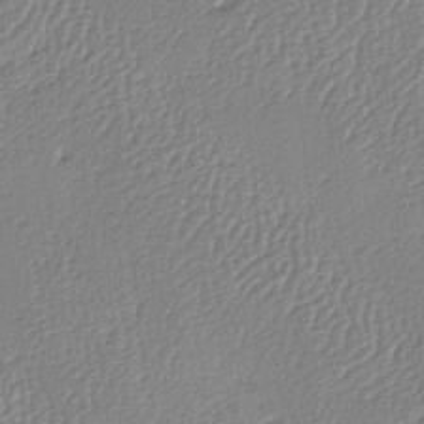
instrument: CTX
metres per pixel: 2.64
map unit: lAa
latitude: -8.7463
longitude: -128.7435
